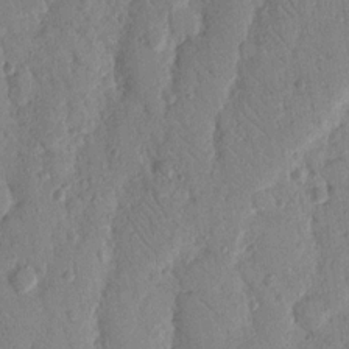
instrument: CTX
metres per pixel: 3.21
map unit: Nhu
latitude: 17.3293
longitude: -78.7058
